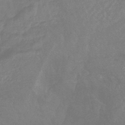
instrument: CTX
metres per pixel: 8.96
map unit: lHb
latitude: -43.4076
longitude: 80.6897
